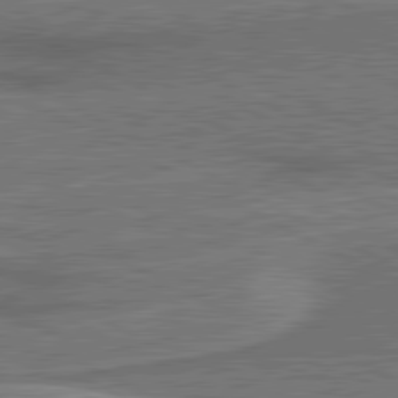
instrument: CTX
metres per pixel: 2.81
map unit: lApd
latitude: 81.1025
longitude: 141.8611
